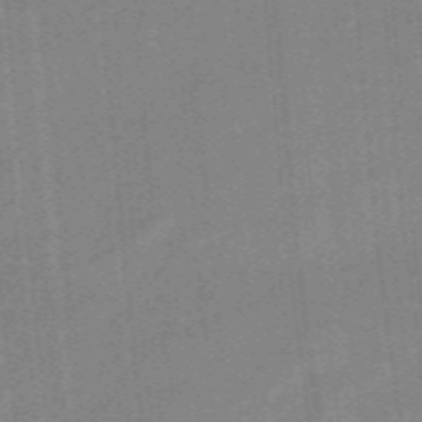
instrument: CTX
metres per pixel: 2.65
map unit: eHb
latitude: -44.1984
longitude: 87.4832
